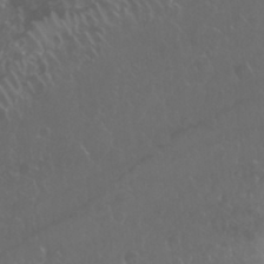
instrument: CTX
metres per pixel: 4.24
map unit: Nhu
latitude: 24.0444
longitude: -63.6127
